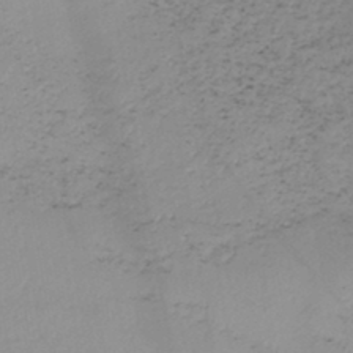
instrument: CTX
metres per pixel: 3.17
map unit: HNb
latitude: -44.7652
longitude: -42.9703
